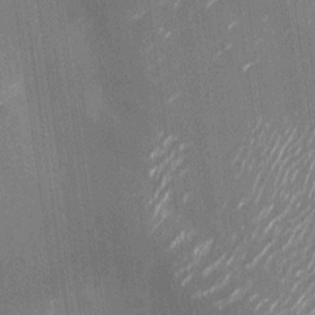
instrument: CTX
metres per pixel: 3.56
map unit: Nhu
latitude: -28.2173
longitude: -74.8569
